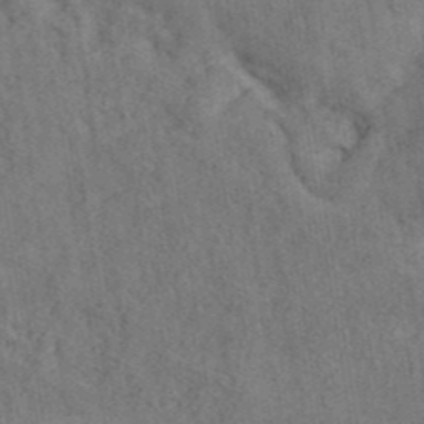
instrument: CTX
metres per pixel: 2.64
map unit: ANa
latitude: 41.5938
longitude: 14.0661
